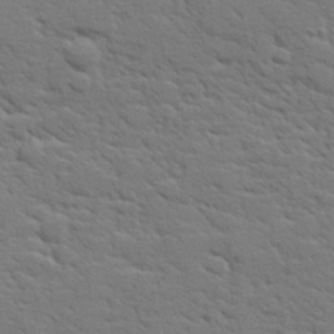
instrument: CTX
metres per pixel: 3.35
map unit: lHvf
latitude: 25.8394
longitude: 143.4265
